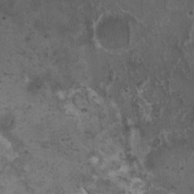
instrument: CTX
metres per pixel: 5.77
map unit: HNhu
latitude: 4.5357
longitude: -3.3670
